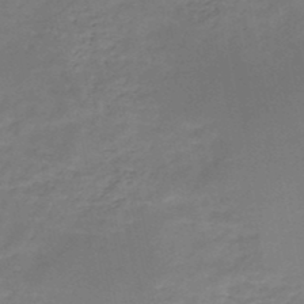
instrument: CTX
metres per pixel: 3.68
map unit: HNb
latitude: -49.1809
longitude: -39.3482
